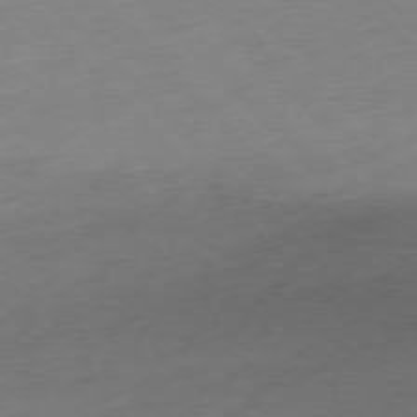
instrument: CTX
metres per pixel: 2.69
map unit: Ap
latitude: -76.5763
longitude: -63.3104
